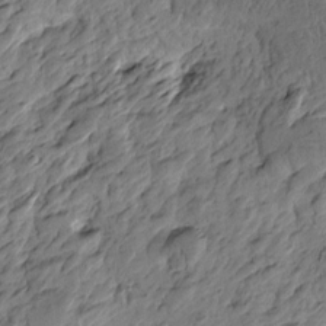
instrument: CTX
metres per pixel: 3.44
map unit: Htu
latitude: -2.8596
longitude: -178.8947
